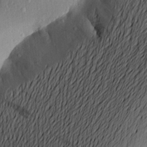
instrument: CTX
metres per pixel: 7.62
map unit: Aa
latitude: 22.7246
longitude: -149.5749
